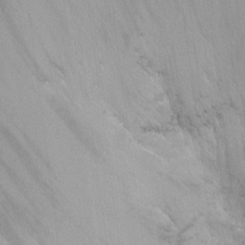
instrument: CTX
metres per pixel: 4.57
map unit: Ht
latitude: -2.3117
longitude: -28.8569
